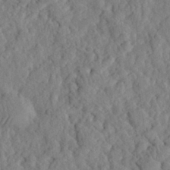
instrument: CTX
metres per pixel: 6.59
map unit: eHh
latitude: 27.7072
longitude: -76.8191
